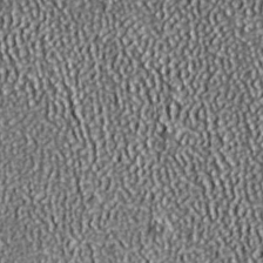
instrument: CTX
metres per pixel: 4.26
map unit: ANa
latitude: 39.1025
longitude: -91.5938
